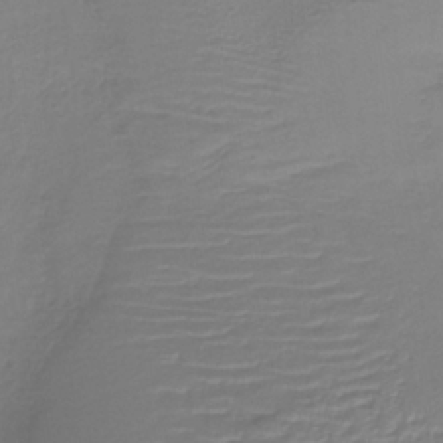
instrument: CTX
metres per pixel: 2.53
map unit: lHb
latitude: -34.9353
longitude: 64.2929
